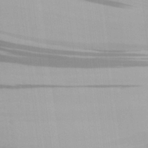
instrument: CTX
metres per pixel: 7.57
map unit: Aa
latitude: 27.4427
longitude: -134.0633
